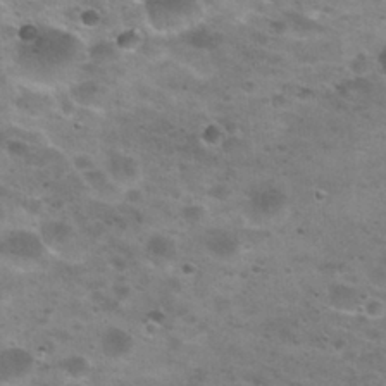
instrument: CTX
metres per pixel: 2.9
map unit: Nhu
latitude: 28.9702
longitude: -49.1403
